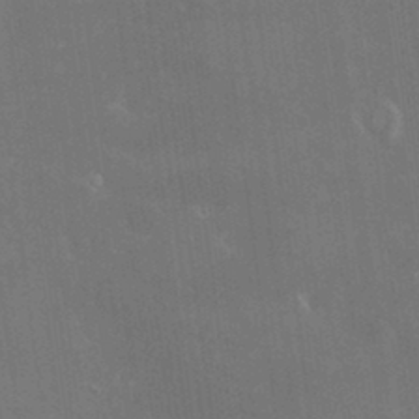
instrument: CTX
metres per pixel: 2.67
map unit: HNhu
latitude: 4.7624
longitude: 9.0486
